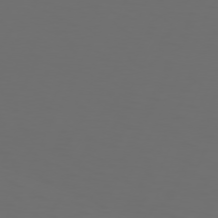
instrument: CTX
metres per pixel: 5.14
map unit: Hpe
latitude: 73.8584
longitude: -126.2901
